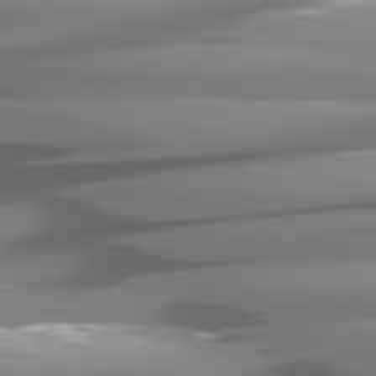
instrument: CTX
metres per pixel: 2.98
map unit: lApd
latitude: 81.0080
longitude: -144.0633
